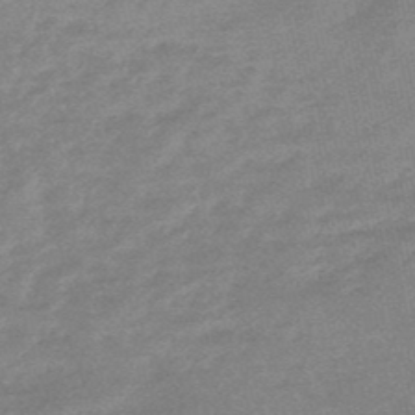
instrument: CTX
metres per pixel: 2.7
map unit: lHb
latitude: -48.0661
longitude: 81.4644
